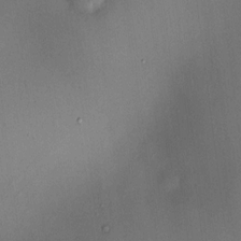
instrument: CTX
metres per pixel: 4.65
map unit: HNhu
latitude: 9.3860
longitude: 14.1228
